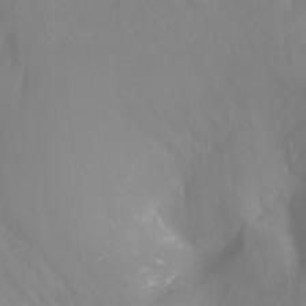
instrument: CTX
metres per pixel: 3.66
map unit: Ht
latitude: -14.6330
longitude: -56.7624
